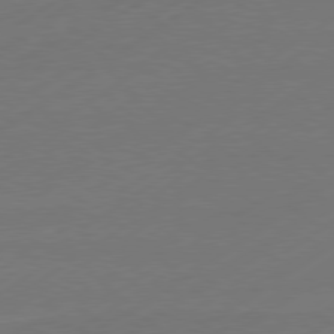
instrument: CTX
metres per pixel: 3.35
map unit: Hpe
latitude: -80.8219
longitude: 15.7856
